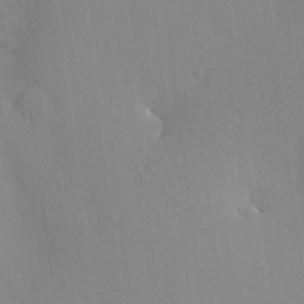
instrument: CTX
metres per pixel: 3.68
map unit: HNhu
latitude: 6.3278
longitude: 13.4077
